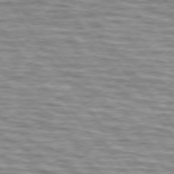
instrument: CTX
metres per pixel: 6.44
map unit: lApd
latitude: 74.3278
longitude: -58.9892
